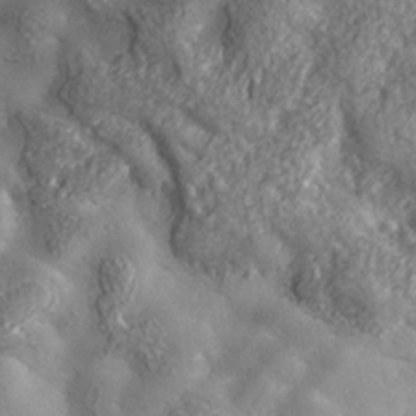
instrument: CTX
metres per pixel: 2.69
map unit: lHvf
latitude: 36.1389
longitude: -90.4034
